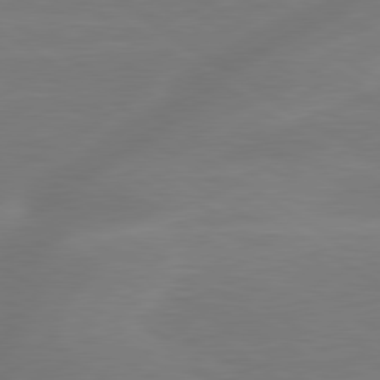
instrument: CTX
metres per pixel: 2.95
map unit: lApd
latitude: 79.6127
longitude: -142.6113
